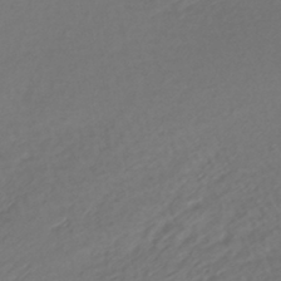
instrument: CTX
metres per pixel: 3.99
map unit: lHb
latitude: -42.7652
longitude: 70.6330
